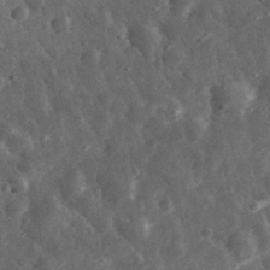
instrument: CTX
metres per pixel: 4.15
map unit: eHh
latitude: 33.1781
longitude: -79.2348
